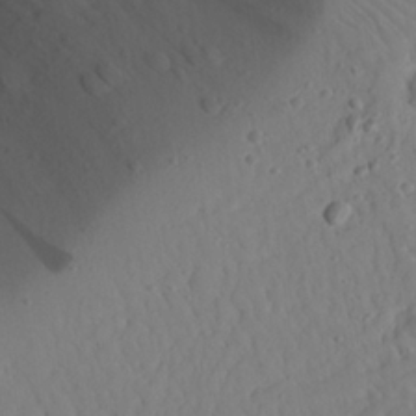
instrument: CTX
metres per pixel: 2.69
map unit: Aa
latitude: 24.1199
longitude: -131.8206
